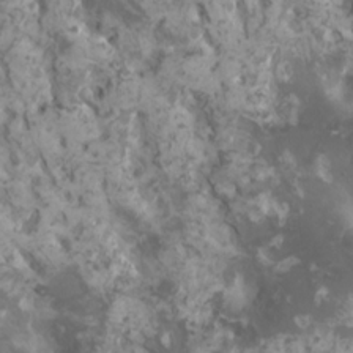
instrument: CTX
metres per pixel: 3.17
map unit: HNhu
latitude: 1.7827
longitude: 7.2187
